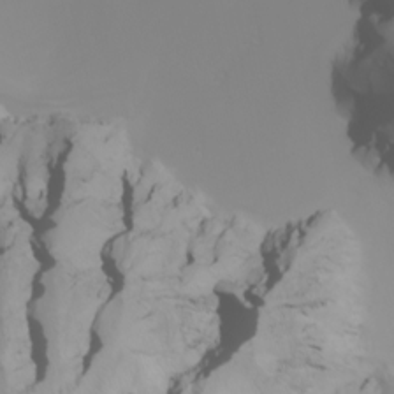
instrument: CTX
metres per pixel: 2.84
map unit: Nhu
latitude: -6.3873
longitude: -84.9325
